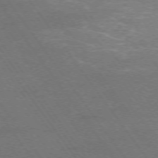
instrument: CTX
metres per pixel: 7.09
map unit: Ap
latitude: -75.2187
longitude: -75.7072
